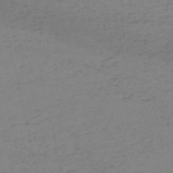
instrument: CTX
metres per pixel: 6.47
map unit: HNb
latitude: -54.8030
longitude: -46.7436
